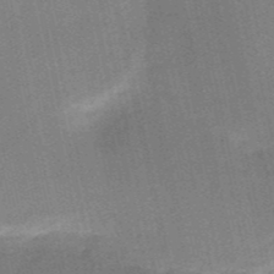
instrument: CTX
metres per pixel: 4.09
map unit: HNb
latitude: -52.4818
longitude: -46.5735
